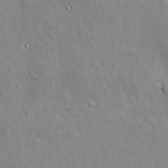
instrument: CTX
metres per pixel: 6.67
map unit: eHh
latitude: 3.9906
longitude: -74.0255
